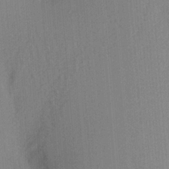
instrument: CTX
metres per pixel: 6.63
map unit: Aa
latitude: 20.5357
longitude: -143.9906
